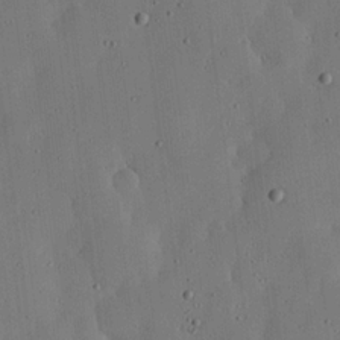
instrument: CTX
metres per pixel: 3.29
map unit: lHvf
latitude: 19.6882
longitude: -114.9324
